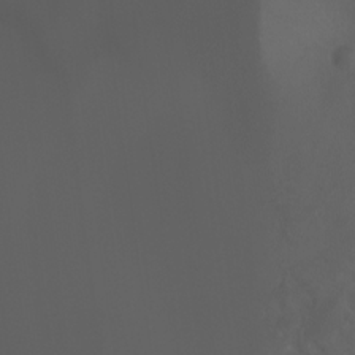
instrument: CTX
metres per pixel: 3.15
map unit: Ht
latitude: -0.6141
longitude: -46.0444
